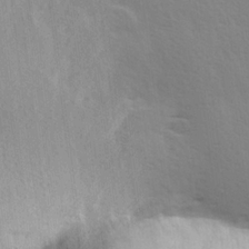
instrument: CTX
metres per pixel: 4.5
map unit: Hve
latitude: 19.1781
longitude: 149.3321
